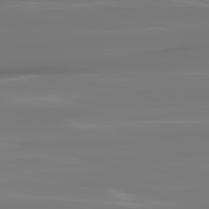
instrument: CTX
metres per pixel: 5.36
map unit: lApd
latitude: 81.8772
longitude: -145.4237
